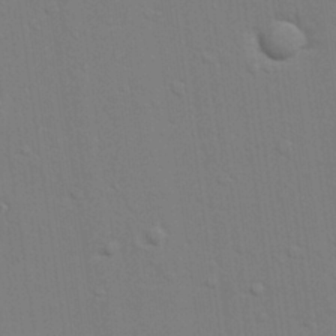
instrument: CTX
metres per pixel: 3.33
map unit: lAvf
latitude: 27.2159
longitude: -108.9135
